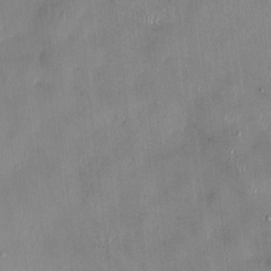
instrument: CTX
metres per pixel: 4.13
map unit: HNhu
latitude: 0.7624
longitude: -4.8758
